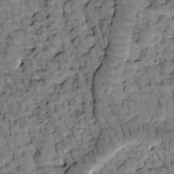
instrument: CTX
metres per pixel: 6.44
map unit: Htu
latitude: -2.6707
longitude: 173.7288
